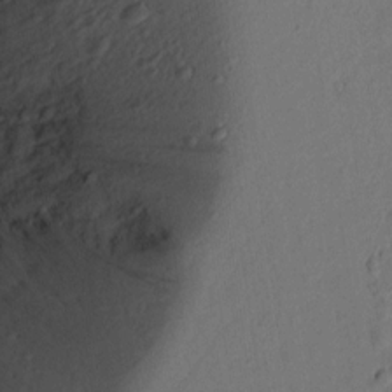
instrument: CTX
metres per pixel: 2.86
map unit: lAvf
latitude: 8.3090
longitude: 166.5385
